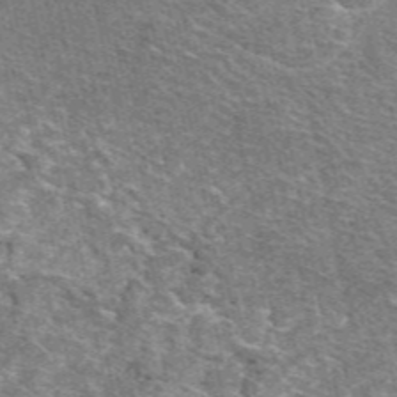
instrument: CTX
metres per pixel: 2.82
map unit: eAb
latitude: 48.8380
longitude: 114.3117
